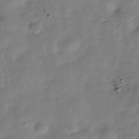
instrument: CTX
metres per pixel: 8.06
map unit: Hve
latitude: -30.6140
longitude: 90.3873
